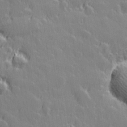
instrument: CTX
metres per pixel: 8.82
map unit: Hve
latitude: 26.5735
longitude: 145.0675
